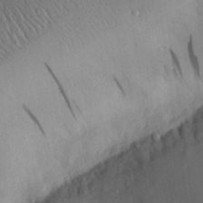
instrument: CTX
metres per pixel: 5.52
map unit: Aa
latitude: 28.6679
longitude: -135.7071
